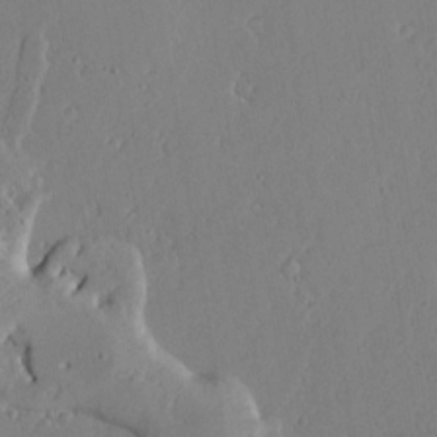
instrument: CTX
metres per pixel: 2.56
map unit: lAvf
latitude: 16.8380
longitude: -126.3467
